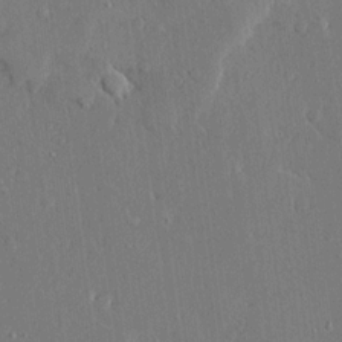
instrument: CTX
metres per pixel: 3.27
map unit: Ave
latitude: 15.5372
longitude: -139.9528
